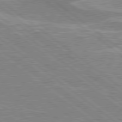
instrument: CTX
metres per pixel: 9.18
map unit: Hpe
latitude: 79.3671
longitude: -120.9325
